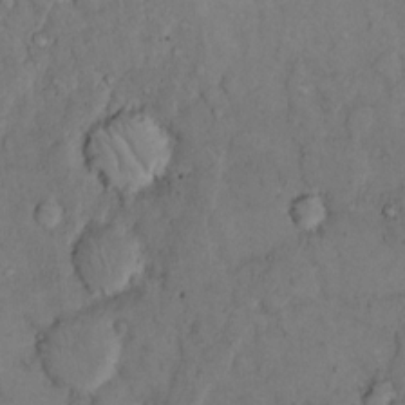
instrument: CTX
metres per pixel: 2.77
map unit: Hto
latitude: 11.2537
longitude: -62.0633
